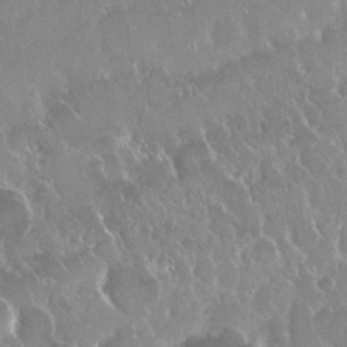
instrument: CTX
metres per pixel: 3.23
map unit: Nhu
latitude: 24.7435
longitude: -60.9324
